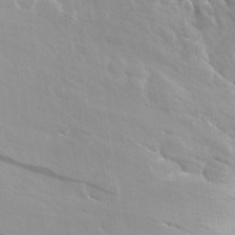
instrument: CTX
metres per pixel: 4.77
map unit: Aa
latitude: 23.8583
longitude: -146.3090
